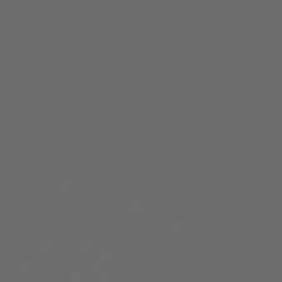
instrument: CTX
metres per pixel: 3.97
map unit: Hpe
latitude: 76.5734
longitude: -139.3104
